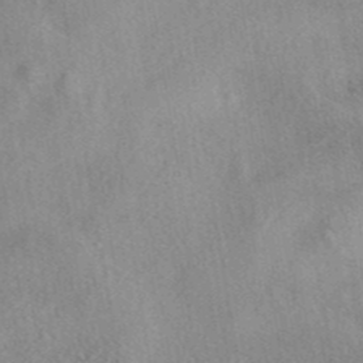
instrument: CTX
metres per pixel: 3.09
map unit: eAb
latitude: 40.7435
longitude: 108.9164
